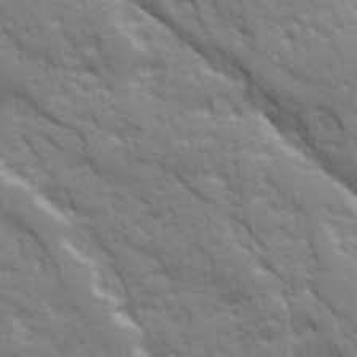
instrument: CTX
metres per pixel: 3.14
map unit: Ave
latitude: 19.9150
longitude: -133.5371
